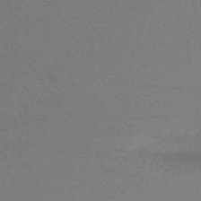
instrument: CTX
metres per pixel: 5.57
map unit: lHb
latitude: -43.7666
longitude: 78.4062
